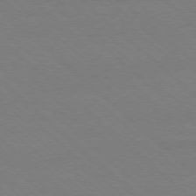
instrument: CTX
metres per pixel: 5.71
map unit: Ap
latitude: -78.1039
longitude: -84.7246
